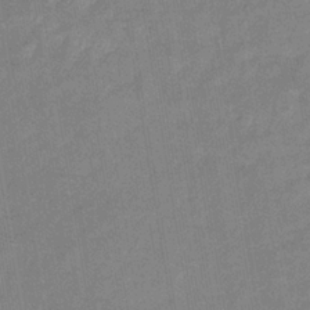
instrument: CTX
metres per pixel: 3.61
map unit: eHb
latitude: -35.2187
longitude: 74.2551
